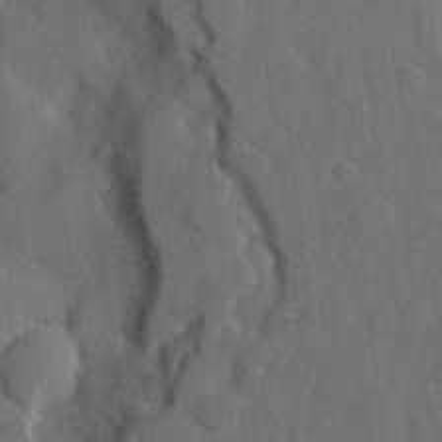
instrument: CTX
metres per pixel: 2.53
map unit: Hve
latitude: 24.7057
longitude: 149.1809
